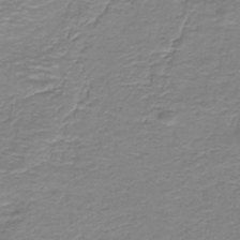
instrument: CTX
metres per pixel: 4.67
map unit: HNb
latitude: -38.7274
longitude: 50.9353
